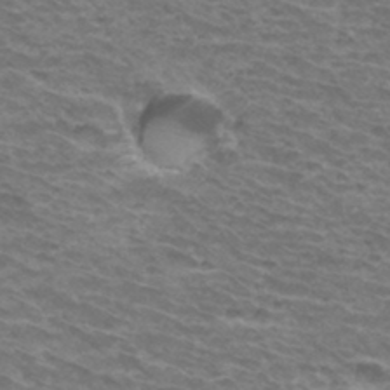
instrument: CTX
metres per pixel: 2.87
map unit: Hto
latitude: 33.7261
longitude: -41.4615
